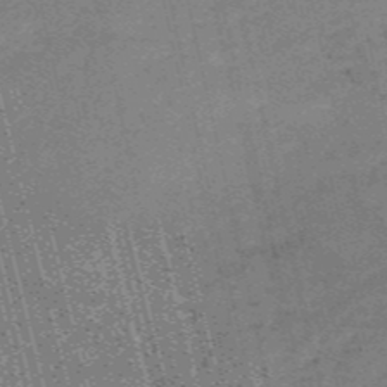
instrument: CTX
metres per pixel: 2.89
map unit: HNb
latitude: -55.4643
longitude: -43.3482
